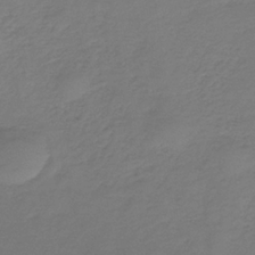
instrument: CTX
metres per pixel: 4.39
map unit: lHb
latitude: -35.7100
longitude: 70.6896
